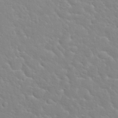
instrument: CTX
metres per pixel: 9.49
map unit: Nhu
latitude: 30.1767
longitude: -50.5356
